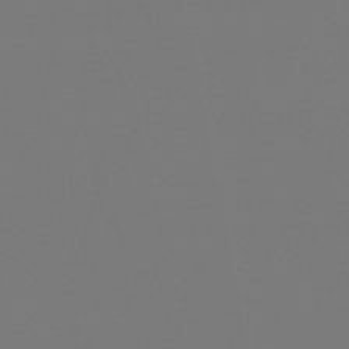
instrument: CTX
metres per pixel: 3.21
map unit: lHb
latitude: -50.0283
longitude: 70.1228
